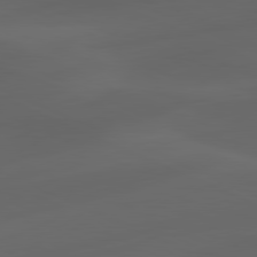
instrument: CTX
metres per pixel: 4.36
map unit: lApd
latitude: 81.1781
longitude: -82.5167
